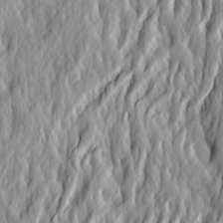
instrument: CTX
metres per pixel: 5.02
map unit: Ave
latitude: 14.7247
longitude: -135.2348
